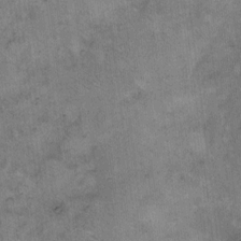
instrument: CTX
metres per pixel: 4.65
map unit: eHh
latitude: 9.6883
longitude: -63.3482
